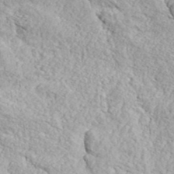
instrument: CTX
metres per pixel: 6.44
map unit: ANa
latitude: 42.7624
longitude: 35.5210
